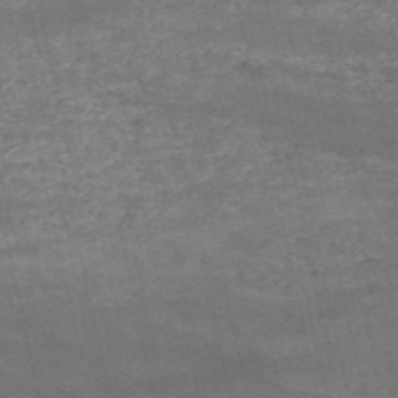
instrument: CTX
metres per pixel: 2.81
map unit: HNb
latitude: -53.2187
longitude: -38.7624
